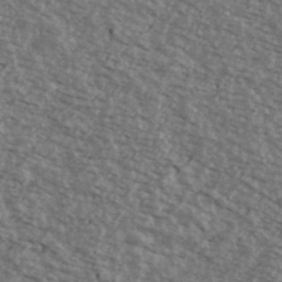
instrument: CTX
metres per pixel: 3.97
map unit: Ave
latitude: 40.2522
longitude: -109.4048
